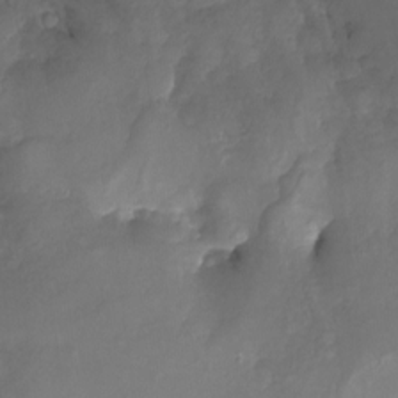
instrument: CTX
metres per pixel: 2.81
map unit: Nhu
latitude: -22.4062
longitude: -56.9513
